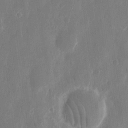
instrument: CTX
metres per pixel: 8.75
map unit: eHh
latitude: 13.6883
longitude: -71.9339
